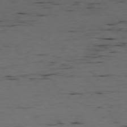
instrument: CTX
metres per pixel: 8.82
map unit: Ap
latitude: -76.2550
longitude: -90.6490
